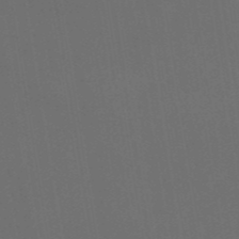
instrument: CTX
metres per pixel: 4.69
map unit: ANa
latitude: 43.1970
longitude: 28.1228
